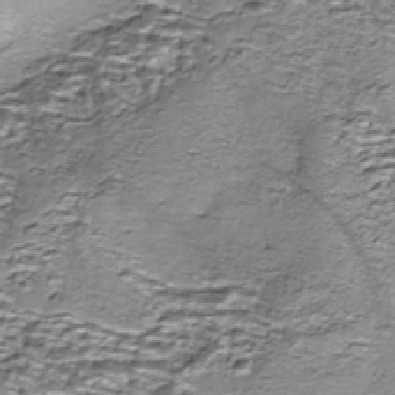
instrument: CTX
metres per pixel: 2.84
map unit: Nhe
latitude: -45.5777
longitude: 153.1998
